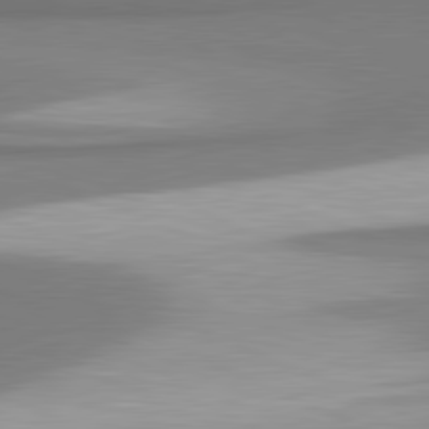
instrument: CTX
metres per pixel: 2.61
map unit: lApd
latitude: 81.5560
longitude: 165.7856
